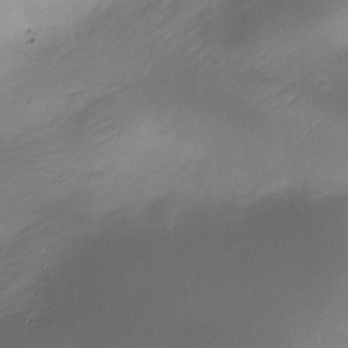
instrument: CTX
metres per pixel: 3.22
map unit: Nhe
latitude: -19.2187
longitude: 145.3132
